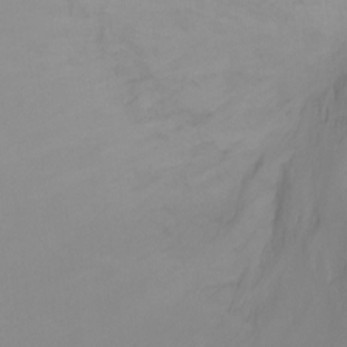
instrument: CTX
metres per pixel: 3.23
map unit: Ht
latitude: -4.9541
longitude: -26.8191
